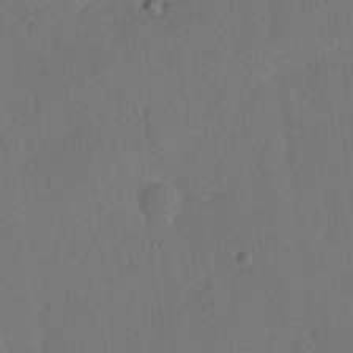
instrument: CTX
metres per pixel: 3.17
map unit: eHh
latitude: 4.7624
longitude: -67.8394
